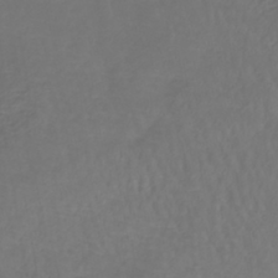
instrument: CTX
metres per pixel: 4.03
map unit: lHb
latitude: -42.5195
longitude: 66.0850
